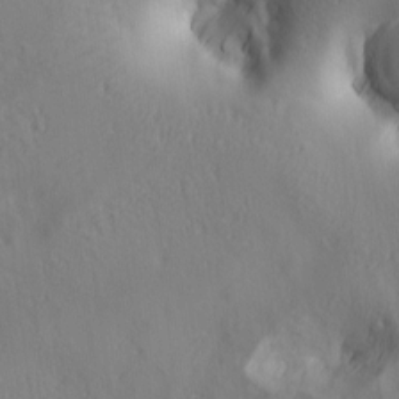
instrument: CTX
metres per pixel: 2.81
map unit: lAa
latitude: 5.4426
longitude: -114.3467
